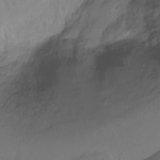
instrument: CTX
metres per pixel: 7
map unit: Ht
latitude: -6.4818
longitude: -34.1388
